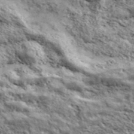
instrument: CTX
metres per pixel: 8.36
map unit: ANa
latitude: 42.9514
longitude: -88.5735
